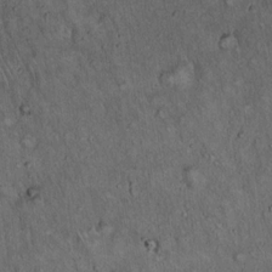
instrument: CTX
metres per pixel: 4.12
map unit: Hto
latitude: 15.6694
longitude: -58.9514
